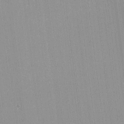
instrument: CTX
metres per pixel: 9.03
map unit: lHvf
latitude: -12.6896
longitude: -103.1214
